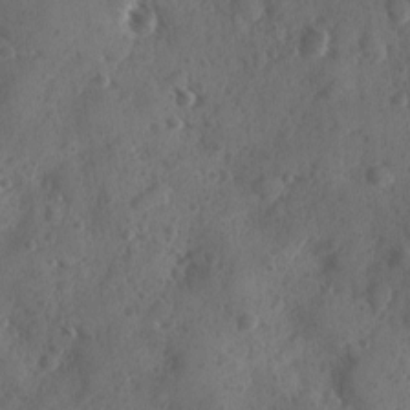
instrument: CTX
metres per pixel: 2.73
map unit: Ave
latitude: -10.0661
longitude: -118.6490
